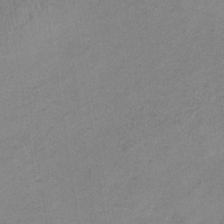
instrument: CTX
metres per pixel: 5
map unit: HNb
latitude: -33.8234
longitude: 59.4832
